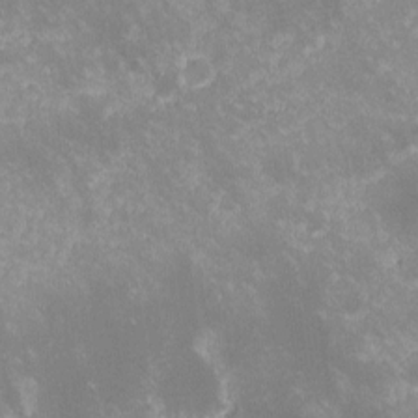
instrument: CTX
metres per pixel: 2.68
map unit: lHvf
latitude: -14.6330
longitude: -102.6301
